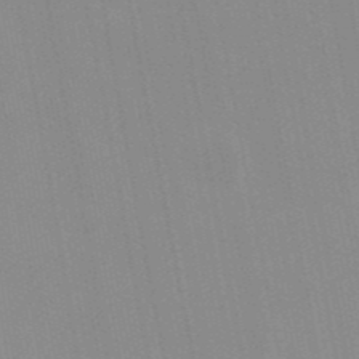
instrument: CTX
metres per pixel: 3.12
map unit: Hve
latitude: 30.6680
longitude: 149.9745
